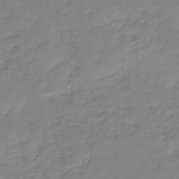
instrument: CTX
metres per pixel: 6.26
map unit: lHb
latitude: -40.4440
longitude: 68.0472
